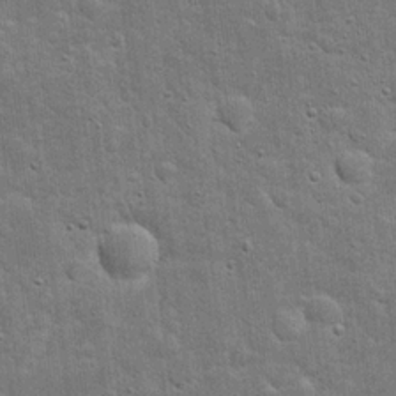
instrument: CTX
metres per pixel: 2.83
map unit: eHh
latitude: 20.1011
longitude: -63.2726
